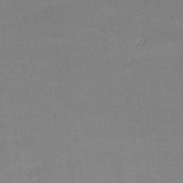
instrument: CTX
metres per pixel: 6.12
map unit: lHvf
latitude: -9.5588
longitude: -101.2726
